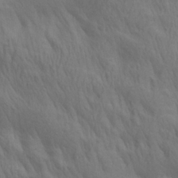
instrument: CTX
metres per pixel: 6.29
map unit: lAa
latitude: 21.5749
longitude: -138.4412
